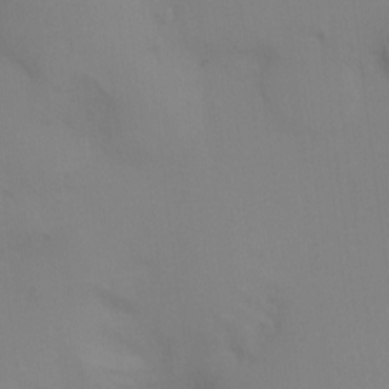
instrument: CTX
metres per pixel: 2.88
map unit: Ht
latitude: -9.4076
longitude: -31.1781
